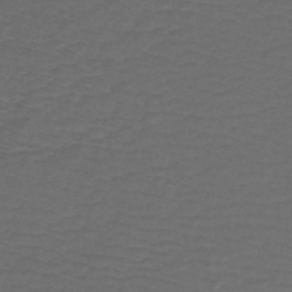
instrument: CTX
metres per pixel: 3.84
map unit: HNb
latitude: -43.6721
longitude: 52.2550
